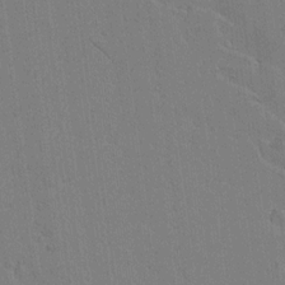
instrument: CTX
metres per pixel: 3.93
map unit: lAvf
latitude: 15.0270
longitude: -126.7624
